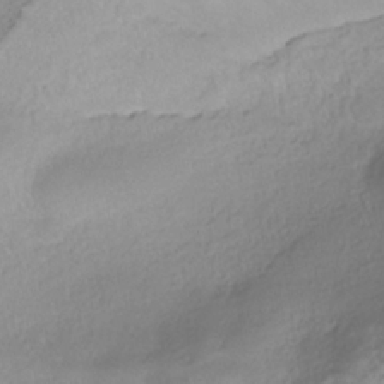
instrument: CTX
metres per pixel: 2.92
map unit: ANa
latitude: -37.3887
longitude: 94.6518
